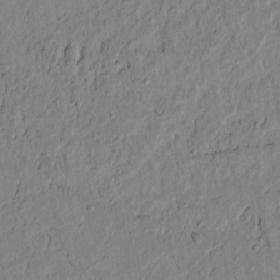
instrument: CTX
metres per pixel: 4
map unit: lAvf
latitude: 5.6694
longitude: 166.2928
